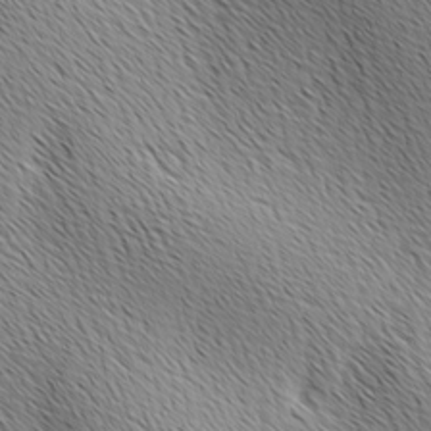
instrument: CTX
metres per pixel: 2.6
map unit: Ave
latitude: 10.1389
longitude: -107.4615
